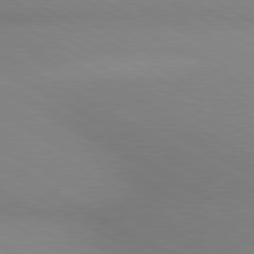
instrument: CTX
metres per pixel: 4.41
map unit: lApd
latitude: 80.4223
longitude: 127.5777
